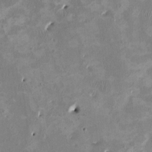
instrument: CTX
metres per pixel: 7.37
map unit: HNhu
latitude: 2.4412
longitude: -4.6868
